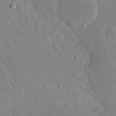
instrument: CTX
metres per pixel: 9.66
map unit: eHh
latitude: 24.8380
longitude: -66.9135
